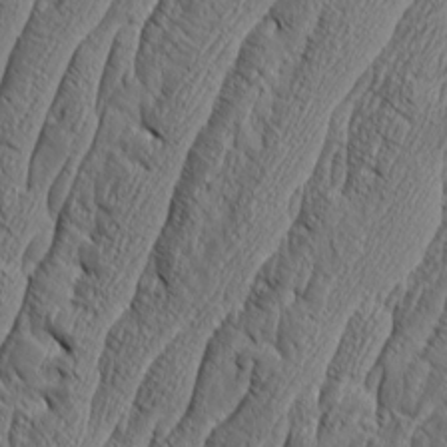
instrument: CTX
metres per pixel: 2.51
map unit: Aa
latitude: 8.0444
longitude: -129.7449
